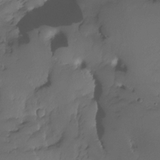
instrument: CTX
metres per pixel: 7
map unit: HNhu
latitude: -24.3495
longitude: 50.7274
